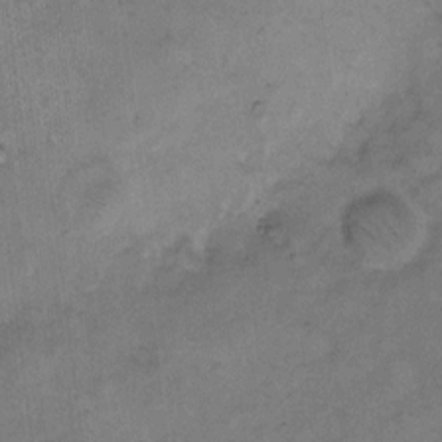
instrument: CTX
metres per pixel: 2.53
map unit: eHh
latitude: 8.1956
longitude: -63.2537
